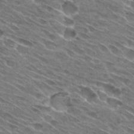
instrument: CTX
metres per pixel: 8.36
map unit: Hto
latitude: 29.1214
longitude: -43.5938
